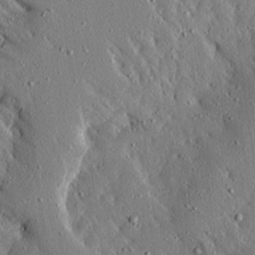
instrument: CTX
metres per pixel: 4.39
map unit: Ave
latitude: 17.0836
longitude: -139.4048
